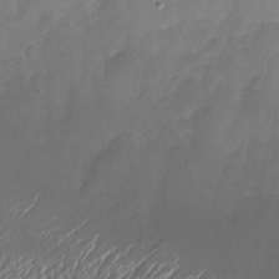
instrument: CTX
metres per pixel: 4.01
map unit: Nhu
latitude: -19.1242
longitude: -57.2348
